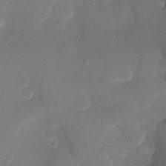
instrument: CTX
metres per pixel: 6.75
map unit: Nhu
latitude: -10.6330
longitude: -35.9339
